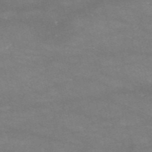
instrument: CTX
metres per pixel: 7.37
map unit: HNb
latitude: -53.5210
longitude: -41.2914
